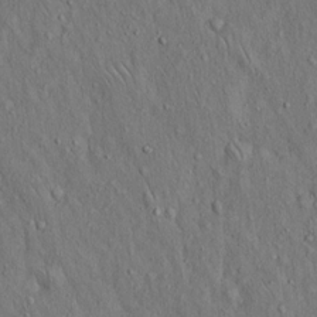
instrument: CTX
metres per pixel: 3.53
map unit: Hto
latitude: 14.6302
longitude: -58.4223
